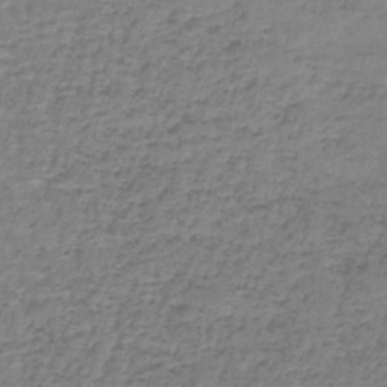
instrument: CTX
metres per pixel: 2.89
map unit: lHb
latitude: -42.8974
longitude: 58.6140
